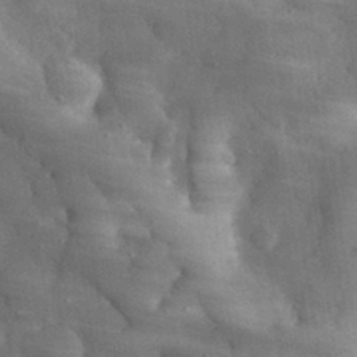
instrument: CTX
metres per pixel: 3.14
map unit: eHh
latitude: 32.0255
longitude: -70.4601
